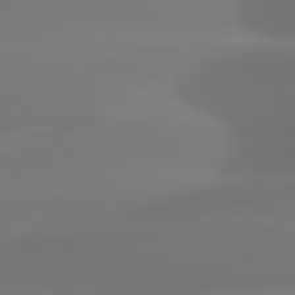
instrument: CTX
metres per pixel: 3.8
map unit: lApd
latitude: 81.6127
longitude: -161.4237
